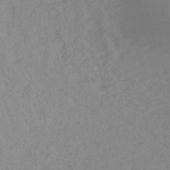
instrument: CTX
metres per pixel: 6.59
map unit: eHb
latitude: -44.8408
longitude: 84.3873
